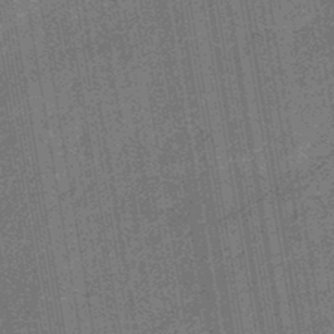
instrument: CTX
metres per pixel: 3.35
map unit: eHb
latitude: -45.6344
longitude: 87.3321
